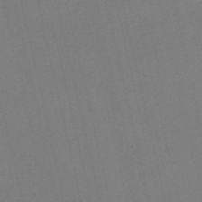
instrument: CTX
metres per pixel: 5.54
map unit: HNb
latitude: -55.4266
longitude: -38.8380
